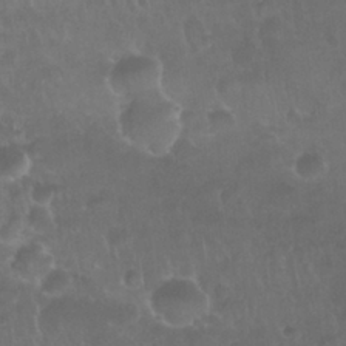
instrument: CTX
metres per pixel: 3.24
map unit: Nhu
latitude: 27.6127
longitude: -62.8758
